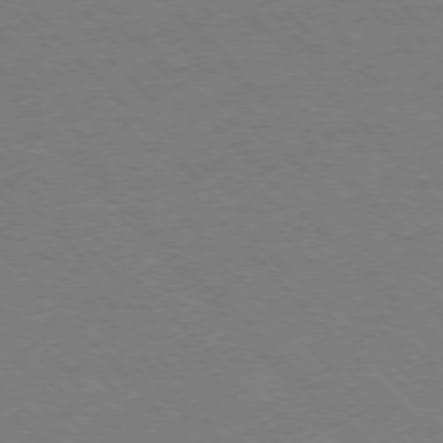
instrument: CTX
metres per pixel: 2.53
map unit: Ap
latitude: -77.0486
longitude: -86.3467
